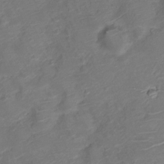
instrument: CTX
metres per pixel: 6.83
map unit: Nve
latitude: -19.9367
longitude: 105.8044
